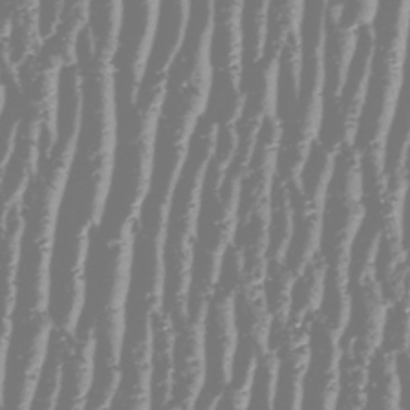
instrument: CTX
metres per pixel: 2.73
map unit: HNhu
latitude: -48.4440
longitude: 29.5021
